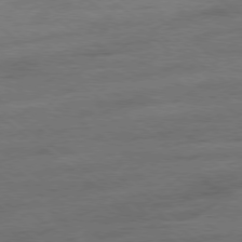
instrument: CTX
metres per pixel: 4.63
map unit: Ap
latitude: -78.8408
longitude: -100.2145
